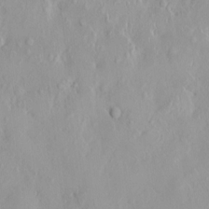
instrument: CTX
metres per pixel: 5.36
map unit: HNhu
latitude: 2.6112
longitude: 7.2943
